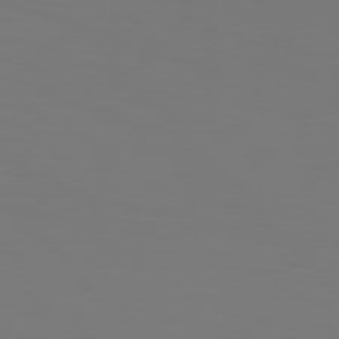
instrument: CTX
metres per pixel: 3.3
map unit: Hpe
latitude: 76.2522
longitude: -133.3482
